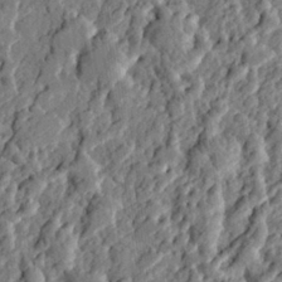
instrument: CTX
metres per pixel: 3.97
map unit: eHh
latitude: 27.2348
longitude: -77.7260
